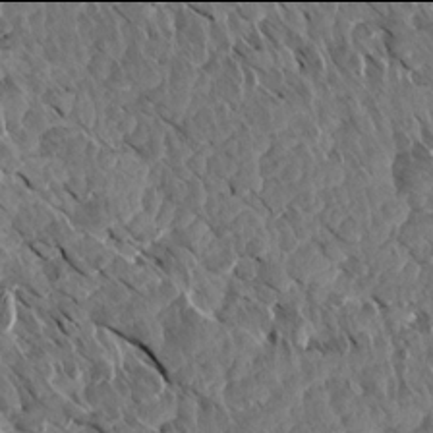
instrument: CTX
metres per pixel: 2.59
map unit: Aa
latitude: 13.9906
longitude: -140.4978
